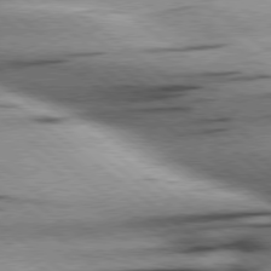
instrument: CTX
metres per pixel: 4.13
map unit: Hpe
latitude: 78.8191
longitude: -154.2145
